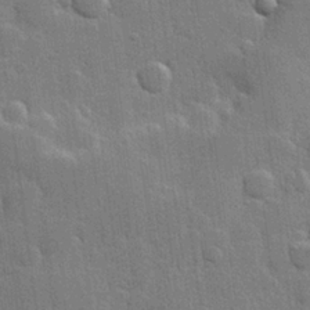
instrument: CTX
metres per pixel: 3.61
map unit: Hve
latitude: 25.6316
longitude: 149.5777
